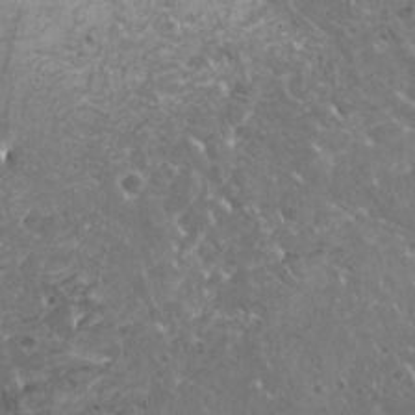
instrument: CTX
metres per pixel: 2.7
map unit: HNhu
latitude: 0.1200
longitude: 2.5762
